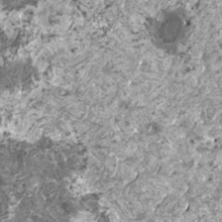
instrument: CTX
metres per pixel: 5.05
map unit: HNhu
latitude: 0.6490
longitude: 6.1606
